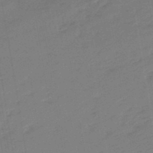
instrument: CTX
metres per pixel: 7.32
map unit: eHb
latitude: -47.8800
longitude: 88.1983
